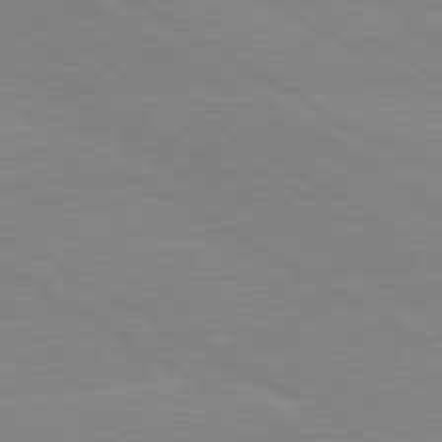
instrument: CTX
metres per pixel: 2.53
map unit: lApd
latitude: 80.1389
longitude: -126.3467
